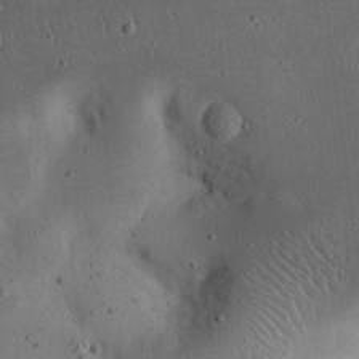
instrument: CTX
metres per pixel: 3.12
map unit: eHh
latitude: 23.2726
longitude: -70.4412
